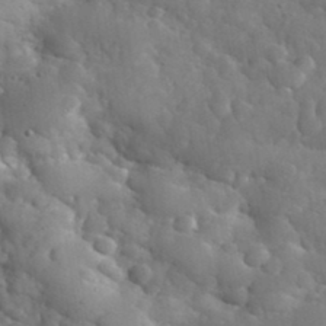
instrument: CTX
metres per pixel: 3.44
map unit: eHh
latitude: 36.8758
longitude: -67.5560
